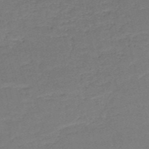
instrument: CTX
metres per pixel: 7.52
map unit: HNb
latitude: -50.9920
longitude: -41.4993
